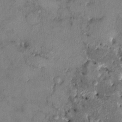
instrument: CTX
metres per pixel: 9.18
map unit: HNhu
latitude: 6.5735
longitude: 0.5952
